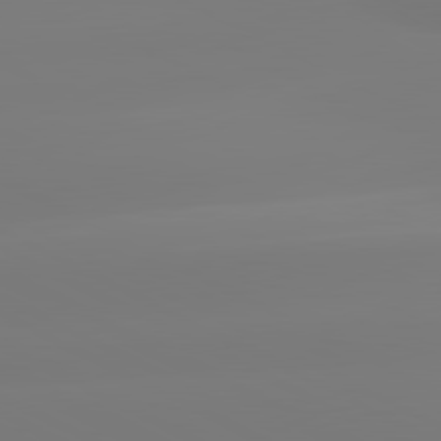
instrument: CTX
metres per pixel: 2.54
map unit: lApd
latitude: 81.1592
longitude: -156.5167
